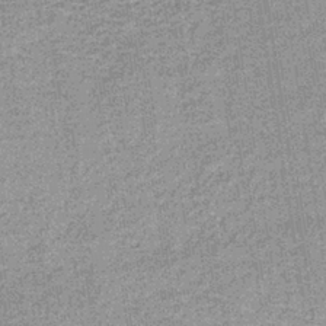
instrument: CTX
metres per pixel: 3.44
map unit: lHb
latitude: -37.3320
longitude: 65.6155
